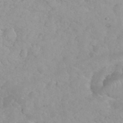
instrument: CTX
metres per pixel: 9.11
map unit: eHh
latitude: 35.4237
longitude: -63.8206
